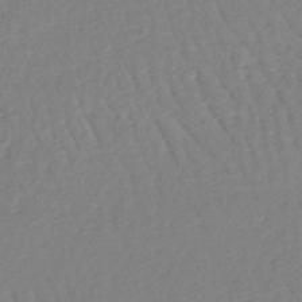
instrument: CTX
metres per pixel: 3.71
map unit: lHb
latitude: -44.6707
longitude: 73.5210
